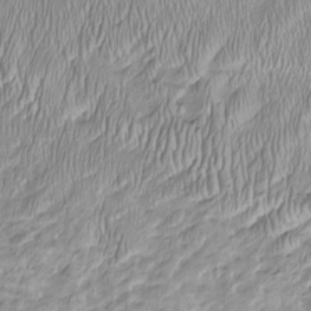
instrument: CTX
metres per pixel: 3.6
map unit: Htu
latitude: -5.1998
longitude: 157.4454
